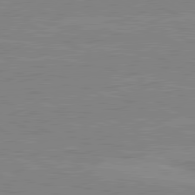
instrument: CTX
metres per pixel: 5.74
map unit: lApd
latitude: 80.7813
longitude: 169.9178
